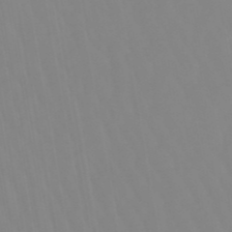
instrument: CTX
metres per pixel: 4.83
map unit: eHb
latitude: -49.7856
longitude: 74.4629
